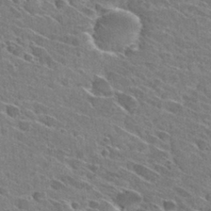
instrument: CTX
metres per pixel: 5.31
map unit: Hto
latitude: 28.8947
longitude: -43.1970
